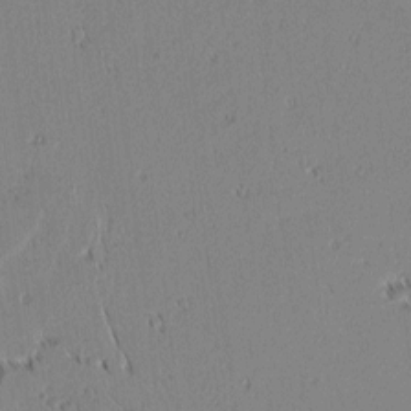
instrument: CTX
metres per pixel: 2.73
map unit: lAvf
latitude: 1.9339
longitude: -106.9325
